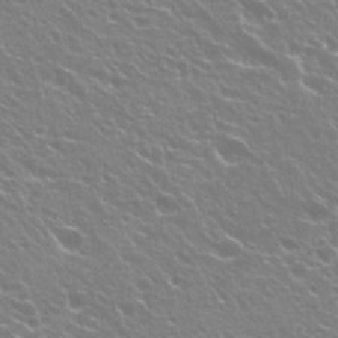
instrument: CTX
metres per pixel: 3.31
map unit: Hto
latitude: 23.4048
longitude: -31.7828
